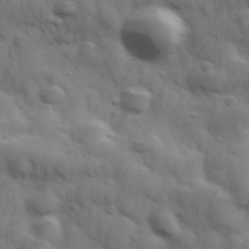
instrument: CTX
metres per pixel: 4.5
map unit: Hve
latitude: 31.5560
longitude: 150.4062
